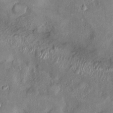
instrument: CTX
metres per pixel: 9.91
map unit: Ht
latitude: -4.2928
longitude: -14.8947
